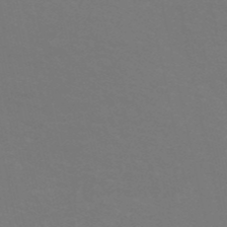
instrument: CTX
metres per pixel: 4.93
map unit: eHh
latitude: -53.2565
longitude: -25.4048
